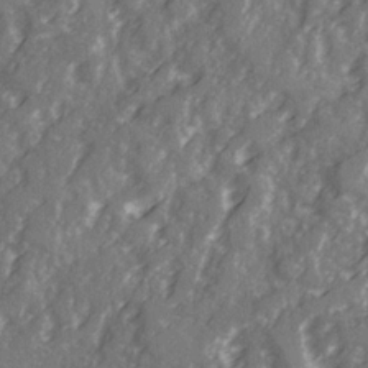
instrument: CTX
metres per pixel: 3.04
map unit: Ave
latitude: 21.9339
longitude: -132.3278
